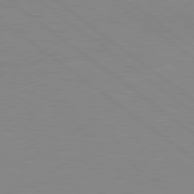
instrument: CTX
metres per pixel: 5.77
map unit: Hpe
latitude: 78.7247
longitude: -124.5734
